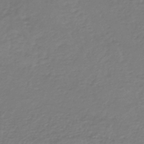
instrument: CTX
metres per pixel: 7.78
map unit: lHb
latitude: -42.1416
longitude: 71.5588
